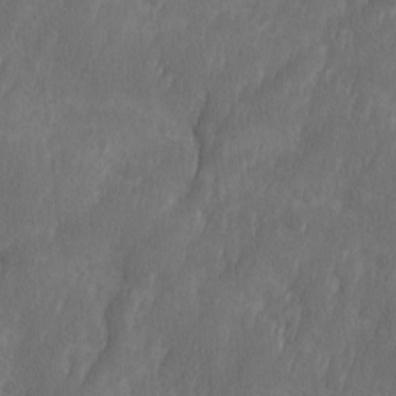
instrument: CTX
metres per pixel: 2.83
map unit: Ave
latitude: 10.2145
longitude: -105.6505
